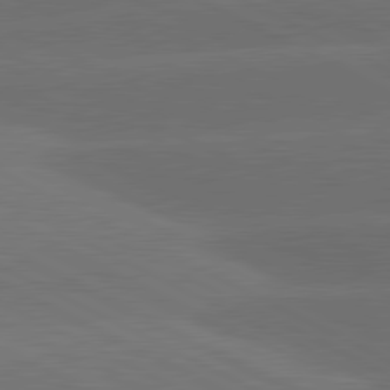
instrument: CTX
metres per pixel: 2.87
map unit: lApd
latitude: 81.2348
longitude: -147.5183
